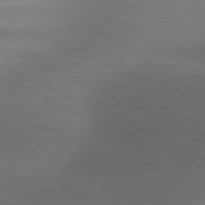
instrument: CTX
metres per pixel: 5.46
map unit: lApd
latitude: 81.2348
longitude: 133.3132
